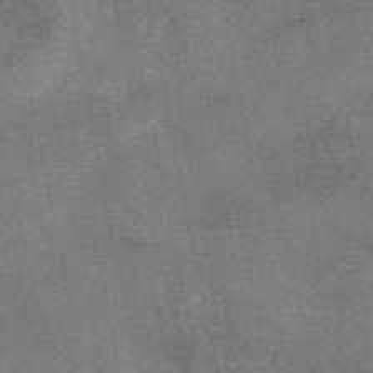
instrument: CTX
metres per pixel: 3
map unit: eAb
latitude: 48.1767
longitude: 108.1039
